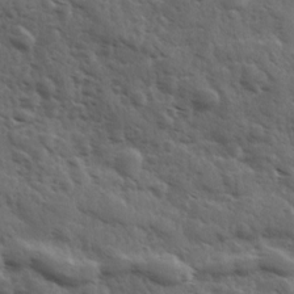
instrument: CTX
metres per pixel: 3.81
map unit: Ave
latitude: 11.1025
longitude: -103.3292
